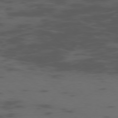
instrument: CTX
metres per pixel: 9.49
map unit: Ap
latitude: -76.8408
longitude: -67.8205
